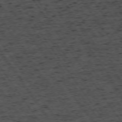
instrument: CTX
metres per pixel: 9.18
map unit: Hpe
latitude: -74.6330
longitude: 1.9179
